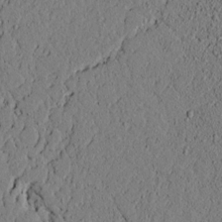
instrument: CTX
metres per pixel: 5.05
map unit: lAvf
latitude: 5.0269
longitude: 166.7652
